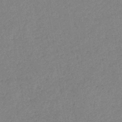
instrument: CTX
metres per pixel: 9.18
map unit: eHb
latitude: -40.7274
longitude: 79.2942
